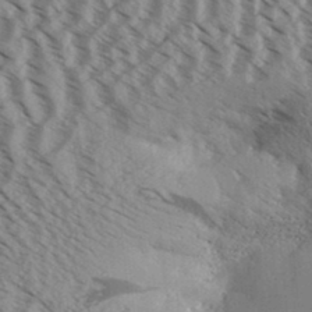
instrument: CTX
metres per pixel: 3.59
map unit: Aa
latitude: 31.2915
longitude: -139.9717
